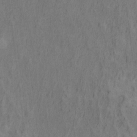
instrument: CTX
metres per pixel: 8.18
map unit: Ht
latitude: 9.4426
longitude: -39.3104
